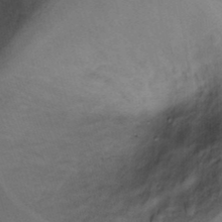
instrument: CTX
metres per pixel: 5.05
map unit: Ht
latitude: 3.5560
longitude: -29.2348
